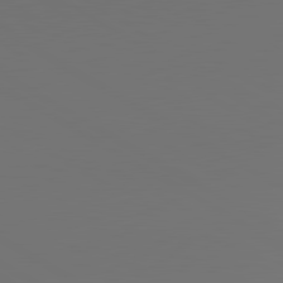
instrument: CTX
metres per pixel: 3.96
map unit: lApd
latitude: 81.2726
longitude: 152.1416
